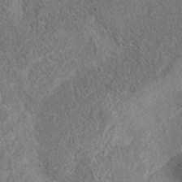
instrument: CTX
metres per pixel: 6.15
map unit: eAb
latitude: 36.2523
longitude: 112.6897
